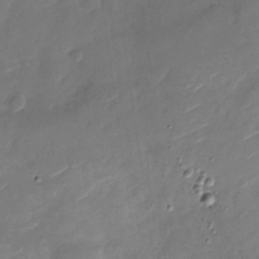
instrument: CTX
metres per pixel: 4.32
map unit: Nhu
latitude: -27.6721
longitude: -73.7072
